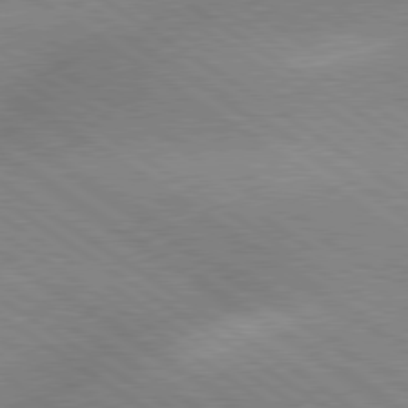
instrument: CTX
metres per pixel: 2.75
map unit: lApd
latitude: 79.3860
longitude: -152.1389
